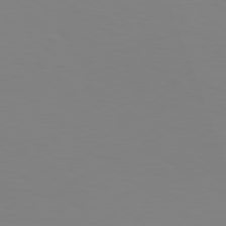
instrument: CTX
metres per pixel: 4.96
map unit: Hpe
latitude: 78.5735
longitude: -141.8016
